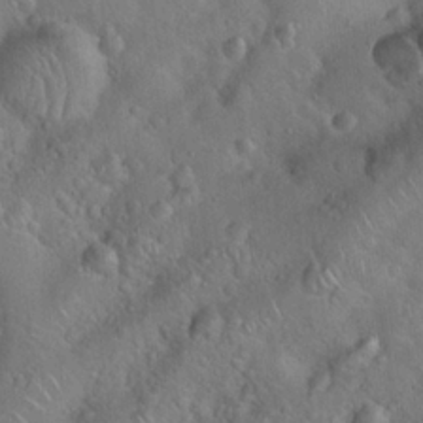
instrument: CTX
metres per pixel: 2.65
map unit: Hto
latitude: 19.4993
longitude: -53.6316
